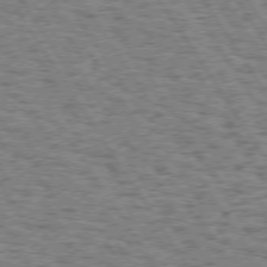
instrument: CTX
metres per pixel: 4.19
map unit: Hpe
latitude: 74.1200
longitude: -133.7639
